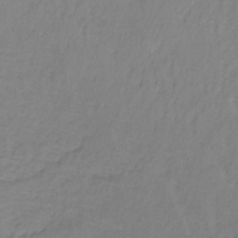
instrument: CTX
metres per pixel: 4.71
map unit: lHb
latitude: -33.5022
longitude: 67.5399
